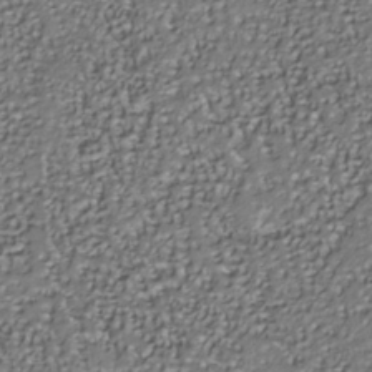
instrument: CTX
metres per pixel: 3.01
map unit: Nhu
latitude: -37.8611
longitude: -81.5938
